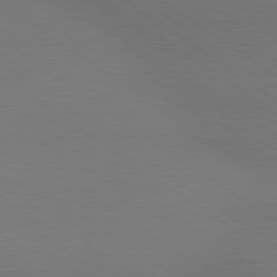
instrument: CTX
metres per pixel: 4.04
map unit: lApd
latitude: 79.6883
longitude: -177.4426
